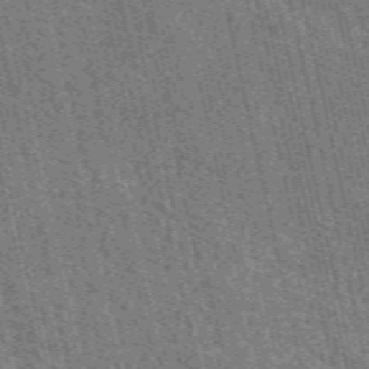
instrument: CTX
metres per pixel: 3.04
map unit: eAb
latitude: 51.6882
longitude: 114.1039
